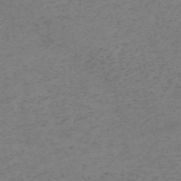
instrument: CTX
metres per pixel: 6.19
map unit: HNb
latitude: -55.1053
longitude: -46.8002
